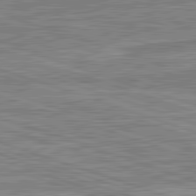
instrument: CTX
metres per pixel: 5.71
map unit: lApd
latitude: 82.4412
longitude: 138.6708
